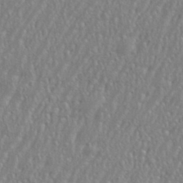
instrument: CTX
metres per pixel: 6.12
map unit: eHh
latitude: 35.3670
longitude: -132.6679
